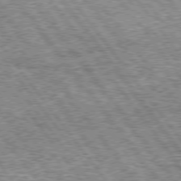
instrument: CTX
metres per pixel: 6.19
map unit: Hpe
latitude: 75.1592
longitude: -156.2144
